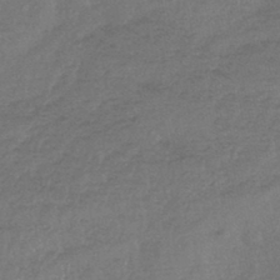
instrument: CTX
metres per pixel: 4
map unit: lHb
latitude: -43.5588
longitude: 81.0865
